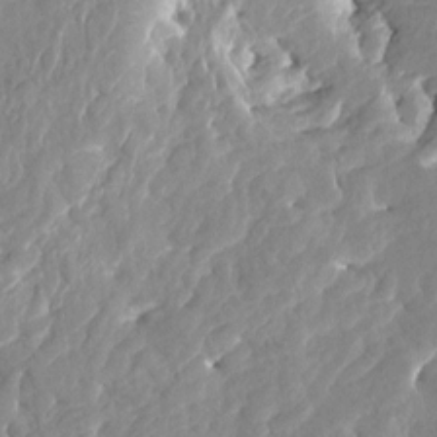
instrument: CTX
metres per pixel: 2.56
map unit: HNhu
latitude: 7.8772
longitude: -5.7450
